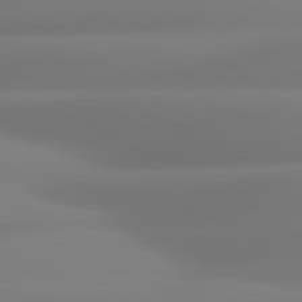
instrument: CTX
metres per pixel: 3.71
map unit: lApd
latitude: 80.6679
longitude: -164.7435
